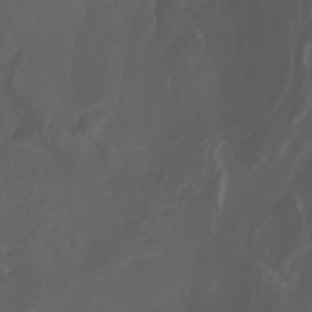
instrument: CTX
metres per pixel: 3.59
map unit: Nhu
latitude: -7.9745
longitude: -94.1578
